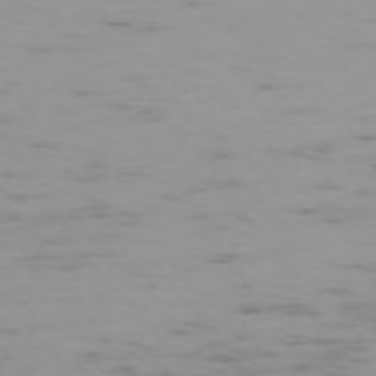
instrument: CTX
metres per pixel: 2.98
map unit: Ap
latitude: -74.3118
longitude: -80.6868
